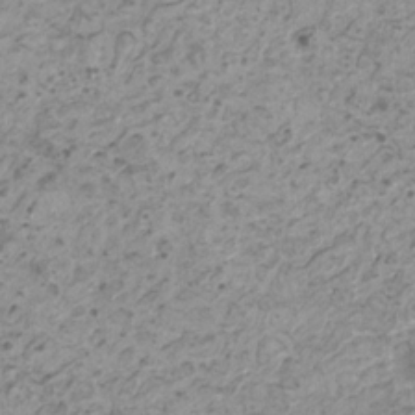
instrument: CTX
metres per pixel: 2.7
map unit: HNhu
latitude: -0.2740
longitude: 3.2753
